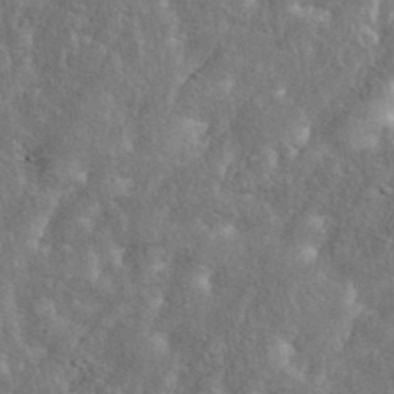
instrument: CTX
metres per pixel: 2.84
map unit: eHh
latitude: 38.4034
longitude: -57.4237
